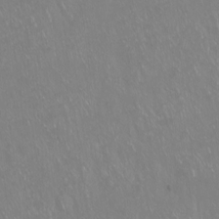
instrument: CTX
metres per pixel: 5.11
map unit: Hto
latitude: -14.0850
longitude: -42.5924
